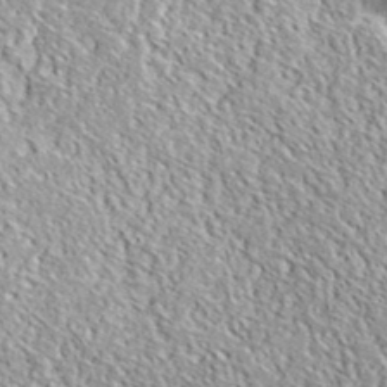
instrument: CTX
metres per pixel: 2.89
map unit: lHvf
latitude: 38.0444
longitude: -88.0822
